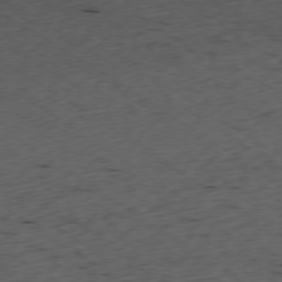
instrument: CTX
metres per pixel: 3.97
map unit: Ap
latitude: -77.6155
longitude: -71.8016
